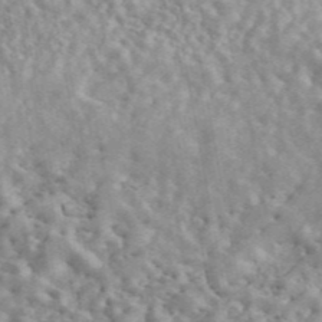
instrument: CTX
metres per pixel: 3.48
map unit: ANa
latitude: 46.3090
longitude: 26.1605
